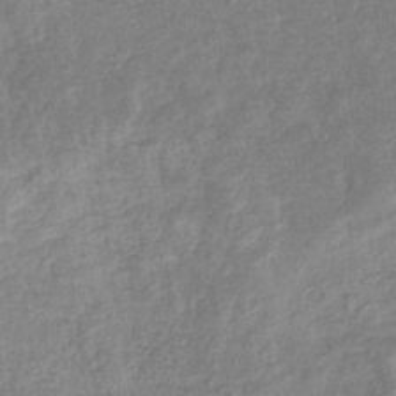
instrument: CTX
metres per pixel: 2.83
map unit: eHb
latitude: -34.6518
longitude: 76.5007
